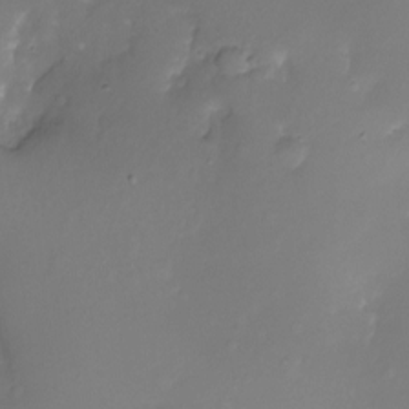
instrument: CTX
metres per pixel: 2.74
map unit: Nhu
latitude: -10.5574
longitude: -35.9339
